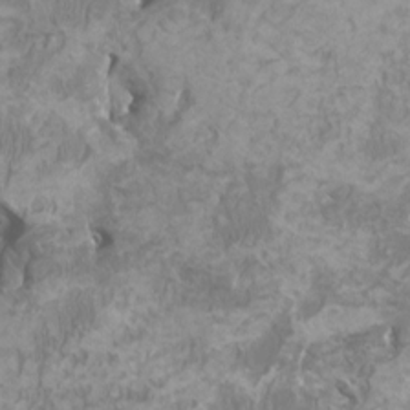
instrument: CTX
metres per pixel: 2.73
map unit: HNhu
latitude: 2.5923
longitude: -2.0822
